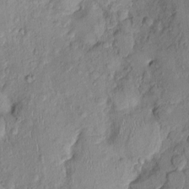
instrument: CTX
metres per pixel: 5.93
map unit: Nhu
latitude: 0.6301
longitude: -14.5924
